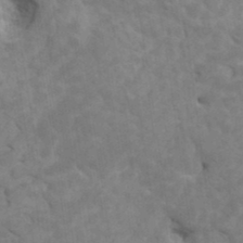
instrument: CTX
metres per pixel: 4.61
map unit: HNhu
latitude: 4.0444
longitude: -2.6301
